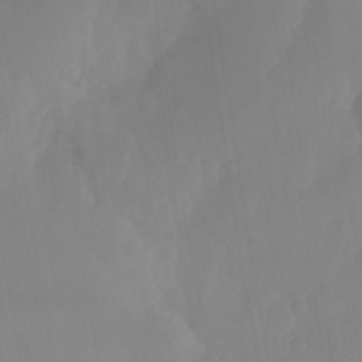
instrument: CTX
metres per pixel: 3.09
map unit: Ht
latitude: -15.2754
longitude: -55.0269
